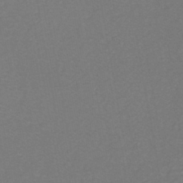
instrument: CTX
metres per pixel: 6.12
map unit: eHh
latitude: -42.6896
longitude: -33.3860
